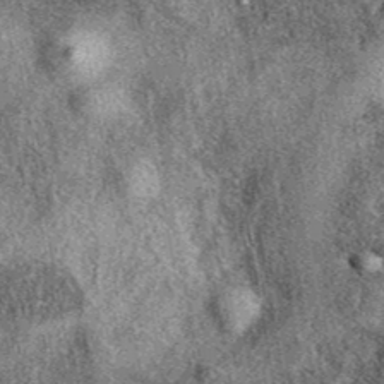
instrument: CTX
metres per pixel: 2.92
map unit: eAb
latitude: 39.4804
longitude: 108.3306
